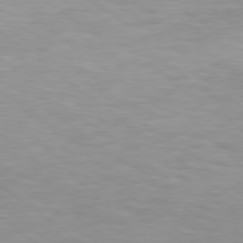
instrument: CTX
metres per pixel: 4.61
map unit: Hpe
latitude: 79.3104
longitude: -128.9514
